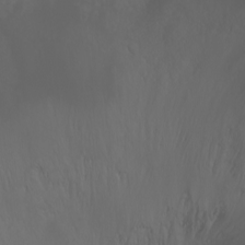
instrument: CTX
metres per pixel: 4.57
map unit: Nhu
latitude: -1.5588
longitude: -75.2537
